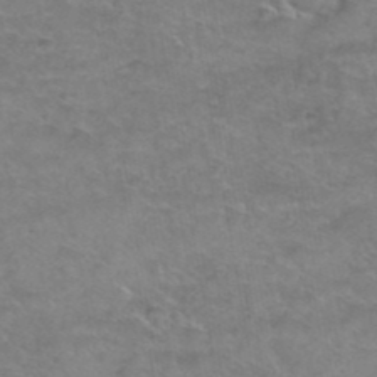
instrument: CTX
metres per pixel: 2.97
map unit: Hto
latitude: 39.1025
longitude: -42.6868
